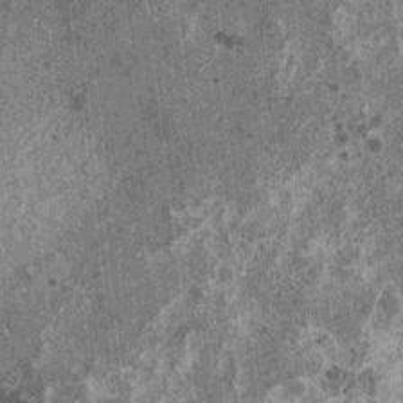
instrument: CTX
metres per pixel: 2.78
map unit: HNhu
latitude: 1.0458
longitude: 5.1053
